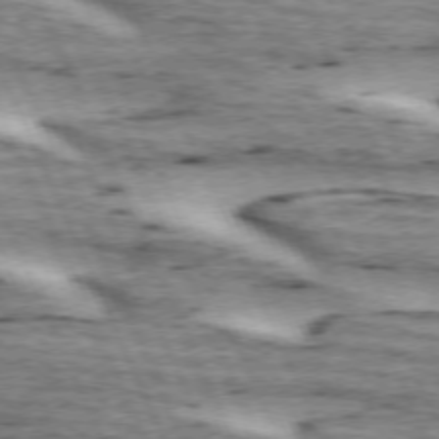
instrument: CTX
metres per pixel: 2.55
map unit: lApd
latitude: 72.8380
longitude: -54.2333
